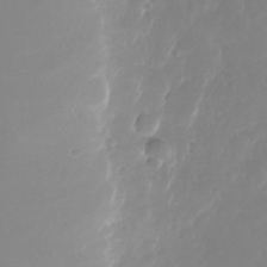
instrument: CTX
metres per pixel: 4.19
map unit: Nhu
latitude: -25.8800
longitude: -72.4601
